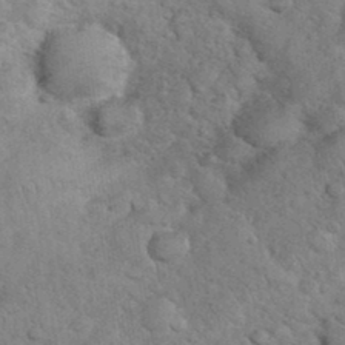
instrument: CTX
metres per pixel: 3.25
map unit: eHh
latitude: 36.4223
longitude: -65.1592
